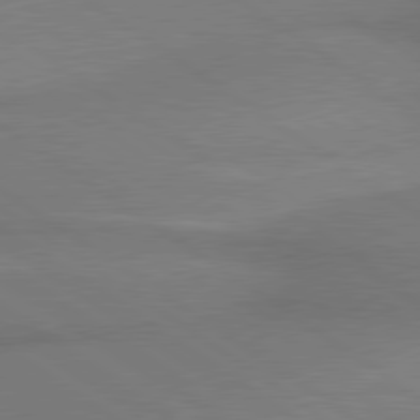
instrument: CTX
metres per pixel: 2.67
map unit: lApd
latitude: 79.8395
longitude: 179.0108
